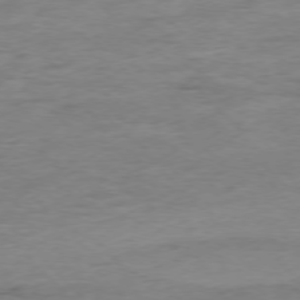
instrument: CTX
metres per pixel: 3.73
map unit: Ap
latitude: -76.9542
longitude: -89.0837
